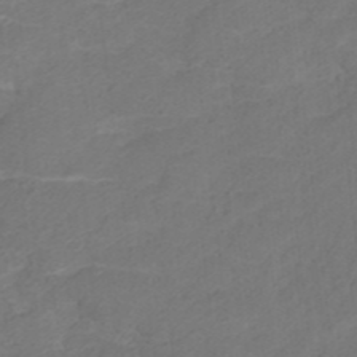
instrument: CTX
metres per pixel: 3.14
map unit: ANa
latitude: 36.4979
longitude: 13.6722
